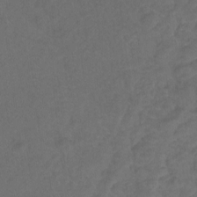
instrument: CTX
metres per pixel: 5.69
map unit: Hto
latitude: 4.8002
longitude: -32.6679
